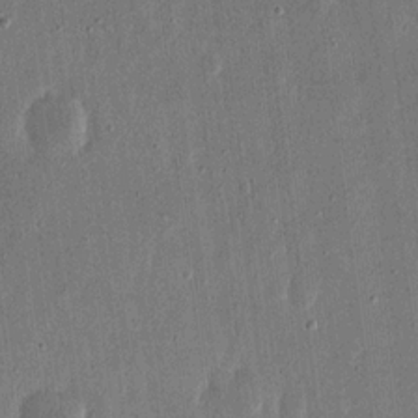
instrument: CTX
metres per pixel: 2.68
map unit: eHh
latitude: 16.2523
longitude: -70.7435
